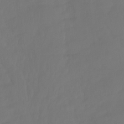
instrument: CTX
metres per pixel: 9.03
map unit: Aa
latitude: -11.5777
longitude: -68.2522
